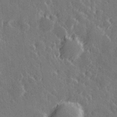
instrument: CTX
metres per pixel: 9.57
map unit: Hve
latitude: 27.7261
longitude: 145.7289
